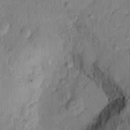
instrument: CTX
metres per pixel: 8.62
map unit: Htu
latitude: -8.7274
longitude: 177.7856
